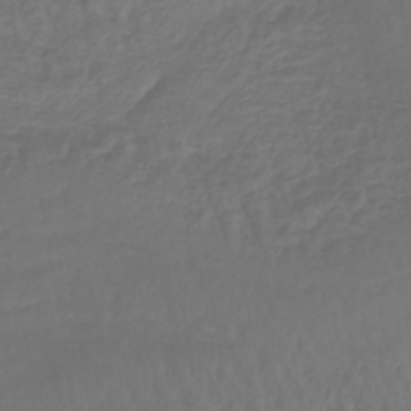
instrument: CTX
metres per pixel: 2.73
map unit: lHb
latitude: -42.5195
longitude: 66.0661
